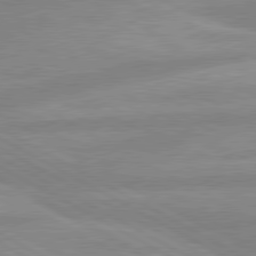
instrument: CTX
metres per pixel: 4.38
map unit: lApd
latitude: 80.3845
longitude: -168.8380
